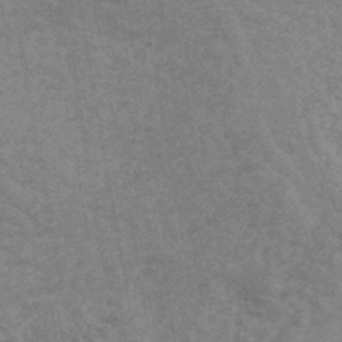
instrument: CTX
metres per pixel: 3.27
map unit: eHb
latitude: -44.1417
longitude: 89.3509
